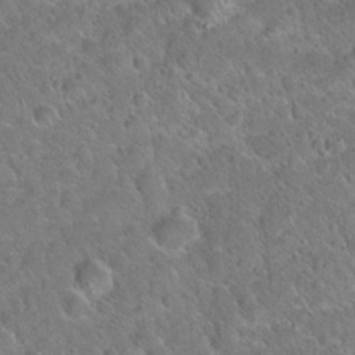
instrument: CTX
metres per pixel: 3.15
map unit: Hto
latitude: 20.4790
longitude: -50.3089
